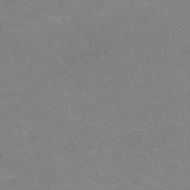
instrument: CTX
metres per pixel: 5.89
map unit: HNb
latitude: -47.9556
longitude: -46.6302
